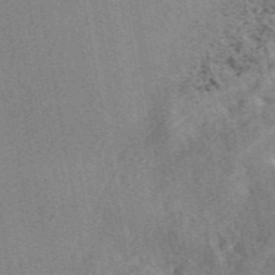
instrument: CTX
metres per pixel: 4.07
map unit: eAb
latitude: 48.7624
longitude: 104.2361
